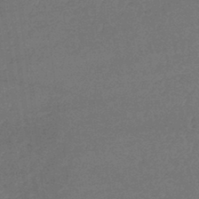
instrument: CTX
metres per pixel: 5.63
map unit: lHb
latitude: -42.7841
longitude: 66.6707
